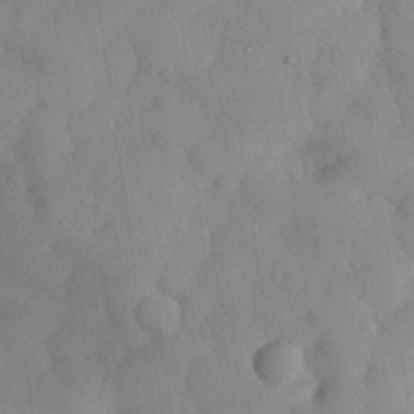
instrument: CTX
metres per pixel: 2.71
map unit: eHh
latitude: 29.7638
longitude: -73.6505
